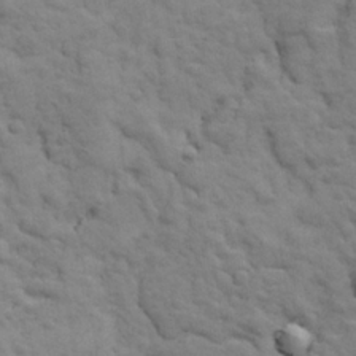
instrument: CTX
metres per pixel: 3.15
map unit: Ave
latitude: 17.7072
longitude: -133.0081
